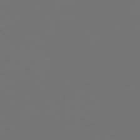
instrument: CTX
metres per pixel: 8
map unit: Hpe
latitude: 76.0255
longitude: -143.3671
